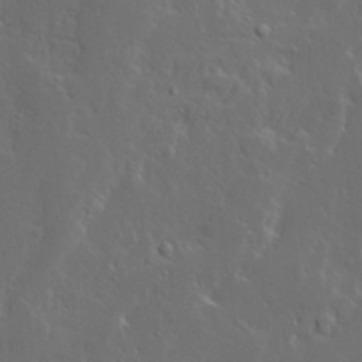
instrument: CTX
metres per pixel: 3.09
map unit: Ave
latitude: 14.5357
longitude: -137.7639
